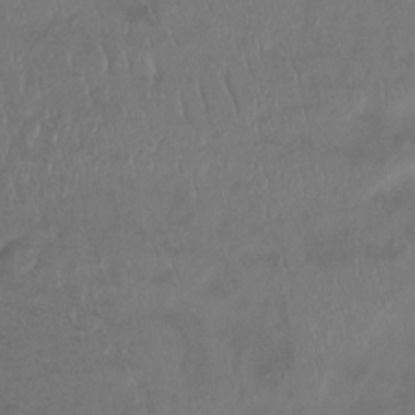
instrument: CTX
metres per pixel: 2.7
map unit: Htu
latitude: -14.6330
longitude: -44.8002
